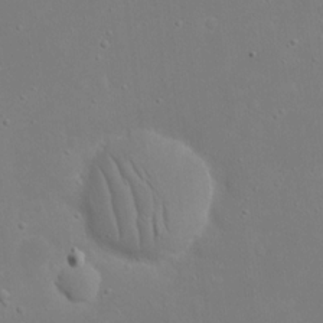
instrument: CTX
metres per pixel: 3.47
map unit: eHh
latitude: 16.7057
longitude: -71.7261
